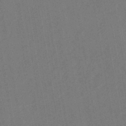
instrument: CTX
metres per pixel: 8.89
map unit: HNhu
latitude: -43.2187
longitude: 91.8234
